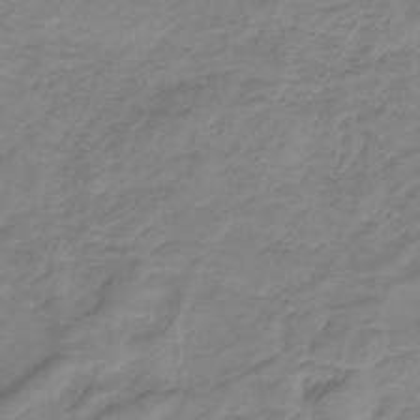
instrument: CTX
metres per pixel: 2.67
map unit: HNb
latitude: -33.7289
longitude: 60.3306
